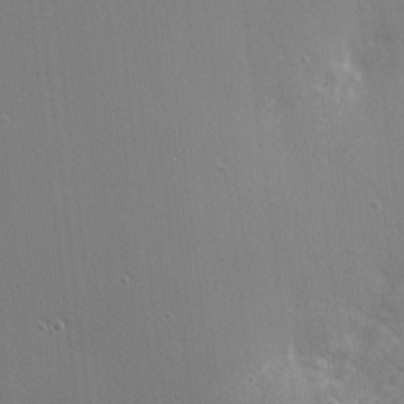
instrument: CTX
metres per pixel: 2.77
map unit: Nhu
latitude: 0.5734
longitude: -77.9150
